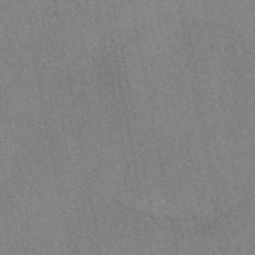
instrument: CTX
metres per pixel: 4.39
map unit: eAb
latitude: 48.5357
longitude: 112.8975
